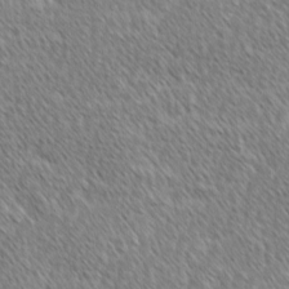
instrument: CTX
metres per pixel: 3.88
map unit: lAvf
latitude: -1.7100
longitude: -114.8568
